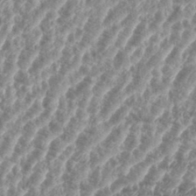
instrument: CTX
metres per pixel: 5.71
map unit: eHh
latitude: 35.4048
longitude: -135.8205
